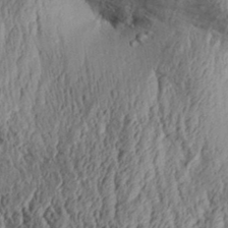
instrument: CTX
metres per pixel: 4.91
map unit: Aa
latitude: 31.7261
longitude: -134.3656
